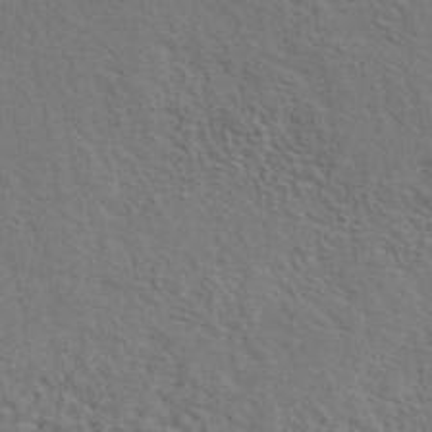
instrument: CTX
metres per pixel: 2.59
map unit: eAb
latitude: 43.7261
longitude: 112.9920
